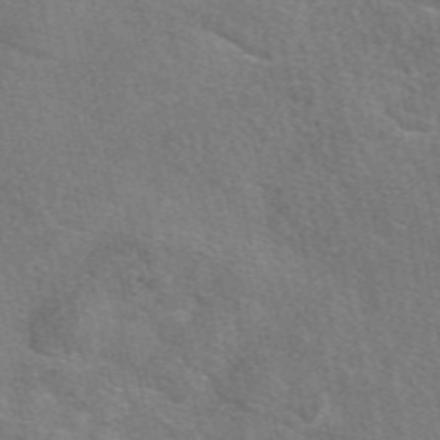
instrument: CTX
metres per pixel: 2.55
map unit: eAb
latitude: 49.0836
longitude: 115.8233
